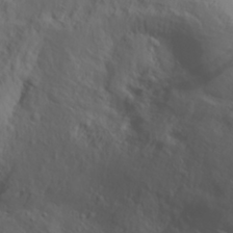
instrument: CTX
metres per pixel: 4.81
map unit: Aa
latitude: 29.0458
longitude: -133.3482
